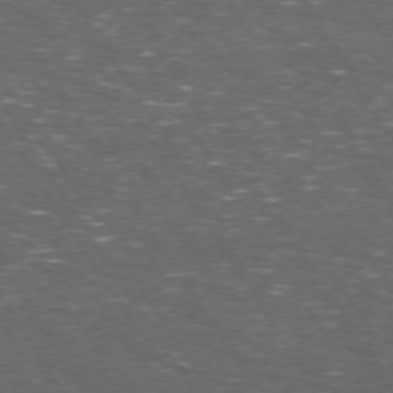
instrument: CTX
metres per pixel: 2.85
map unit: Hpe
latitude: 73.0270
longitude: -124.8569
